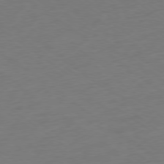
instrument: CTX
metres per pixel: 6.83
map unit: Ap
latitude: -79.1053
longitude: -68.2712
